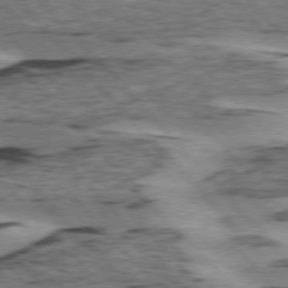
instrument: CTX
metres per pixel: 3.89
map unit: lApd
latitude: 75.6505
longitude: -78.2334
